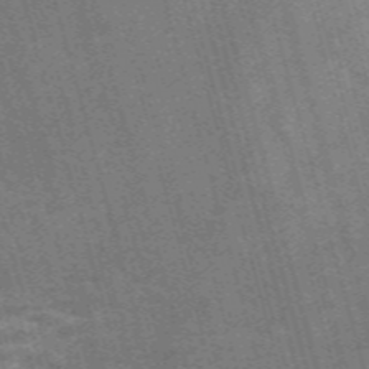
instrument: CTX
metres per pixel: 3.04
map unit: Nve
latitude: -59.5210
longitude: 63.8044
